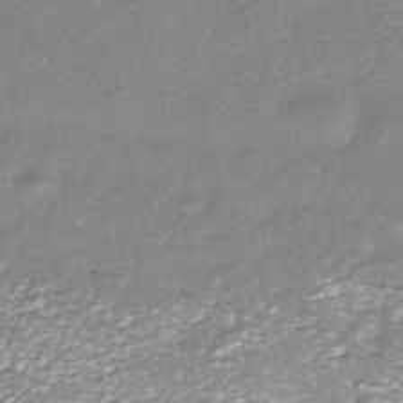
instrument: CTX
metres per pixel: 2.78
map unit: ANa
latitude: -40.2361
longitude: 102.7652
